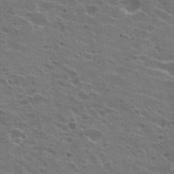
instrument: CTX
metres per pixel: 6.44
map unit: Hto
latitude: 22.1011
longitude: -42.0633
